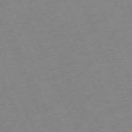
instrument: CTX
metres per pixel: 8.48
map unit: Hpe
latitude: -70.9353
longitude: 12.1795
